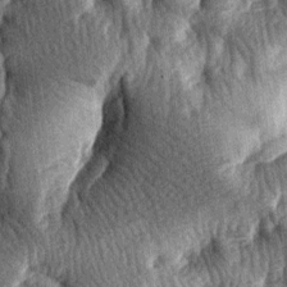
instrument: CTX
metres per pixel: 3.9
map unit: lAa
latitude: -7.8233
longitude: -127.6883
